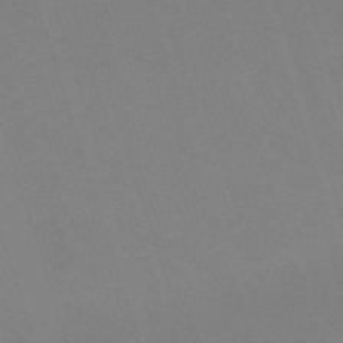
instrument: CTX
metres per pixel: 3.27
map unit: eHh
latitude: -63.4643
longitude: 50.9920
